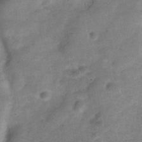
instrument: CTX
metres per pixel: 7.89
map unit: Hve
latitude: -32.1606
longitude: 89.5021
